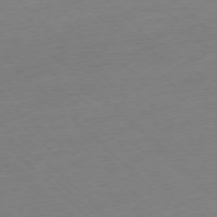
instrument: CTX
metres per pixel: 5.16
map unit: Ap
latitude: -77.2187
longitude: -97.6127
